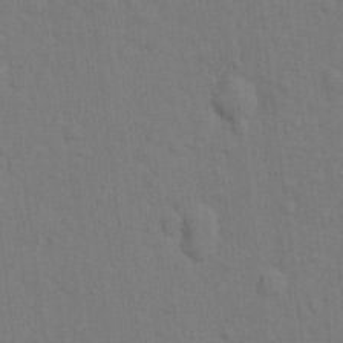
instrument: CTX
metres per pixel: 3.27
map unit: Hto
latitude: 14.8758
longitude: -30.3279
